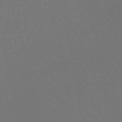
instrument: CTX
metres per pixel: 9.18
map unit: lHb
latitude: -47.1053
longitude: 68.8785
